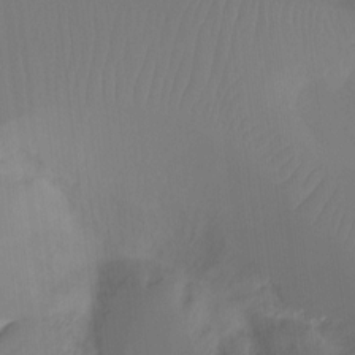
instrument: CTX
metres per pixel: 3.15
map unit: Ht
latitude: -12.4440
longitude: -46.3845
